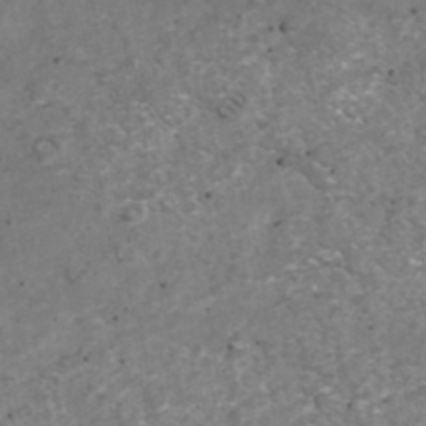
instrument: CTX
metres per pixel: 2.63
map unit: Nhu
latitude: -39.6155
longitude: -81.3293
